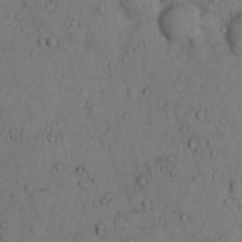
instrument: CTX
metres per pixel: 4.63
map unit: Hto
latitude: 8.9136
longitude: -57.7071
